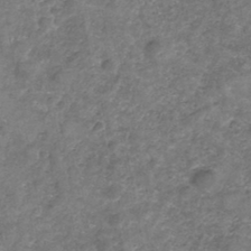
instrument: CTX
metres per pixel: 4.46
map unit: Nhe
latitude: -32.3684
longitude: -87.9339
